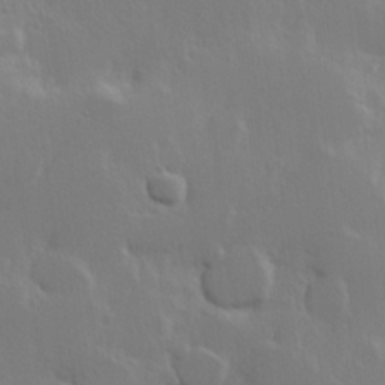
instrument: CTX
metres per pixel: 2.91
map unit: Hve
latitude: 23.3293
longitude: 145.5399
